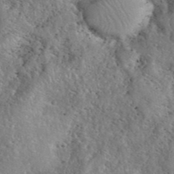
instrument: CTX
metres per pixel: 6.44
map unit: eHh
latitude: 40.6490
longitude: -56.6490
